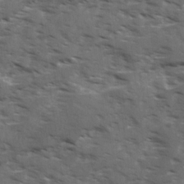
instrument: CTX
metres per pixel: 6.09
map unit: Ave
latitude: 18.1955
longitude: -130.8002
